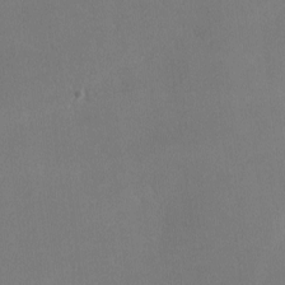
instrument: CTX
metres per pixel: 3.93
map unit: lHvf
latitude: -12.3306
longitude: -100.2712
